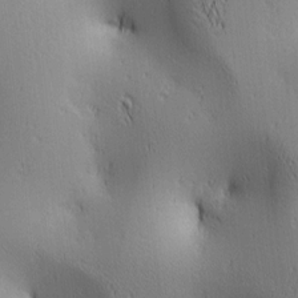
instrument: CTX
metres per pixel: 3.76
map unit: lAa
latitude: 2.9702
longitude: -117.5182
